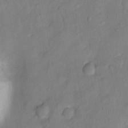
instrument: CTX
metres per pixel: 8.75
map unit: Nhu
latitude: 5.9150
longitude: -24.4034
